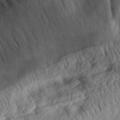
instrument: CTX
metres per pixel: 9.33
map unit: eHh
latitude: 30.3279
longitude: -73.3860
